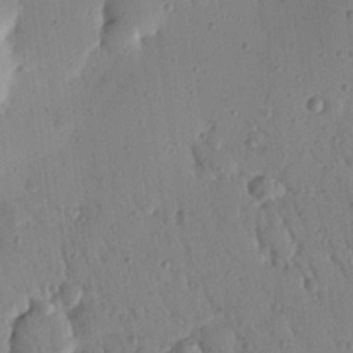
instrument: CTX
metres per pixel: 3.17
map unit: Nhu
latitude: 18.4412
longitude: -78.4412
